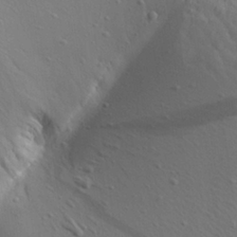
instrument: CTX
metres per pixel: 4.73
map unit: Aa
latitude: 26.0633
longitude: -144.1955
